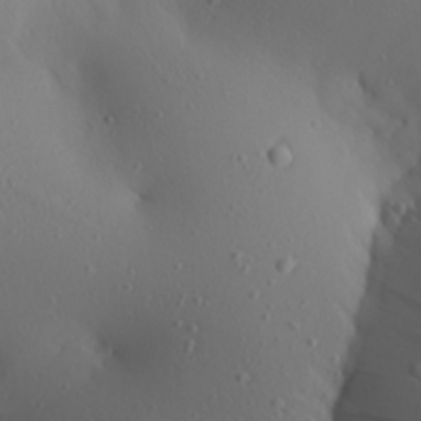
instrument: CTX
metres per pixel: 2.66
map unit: Aa
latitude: 25.0647
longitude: -144.6490
